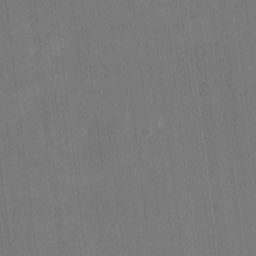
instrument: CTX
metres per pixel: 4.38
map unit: HNhu
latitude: -3.4076
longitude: -3.7071
